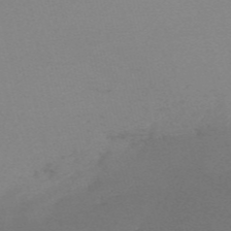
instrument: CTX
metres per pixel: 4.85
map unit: HNb
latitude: -55.8611
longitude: -40.4412
